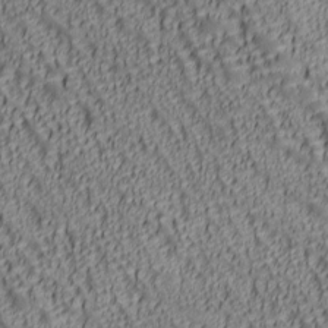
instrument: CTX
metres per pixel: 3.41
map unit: lAa
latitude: 6.9325
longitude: -116.3656
